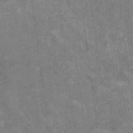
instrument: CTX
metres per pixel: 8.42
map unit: Hto
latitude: 10.5546
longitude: -36.4790
